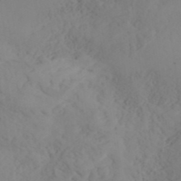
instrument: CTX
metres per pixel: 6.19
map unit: ANa
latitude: 40.9702
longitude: 53.0864
